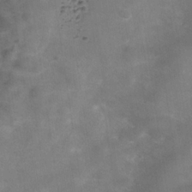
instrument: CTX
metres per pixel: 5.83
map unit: Hve
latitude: -31.6722
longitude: 93.8233
